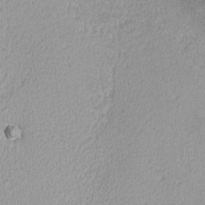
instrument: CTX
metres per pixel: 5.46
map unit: lHvf
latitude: -14.2929
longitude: -99.7638
